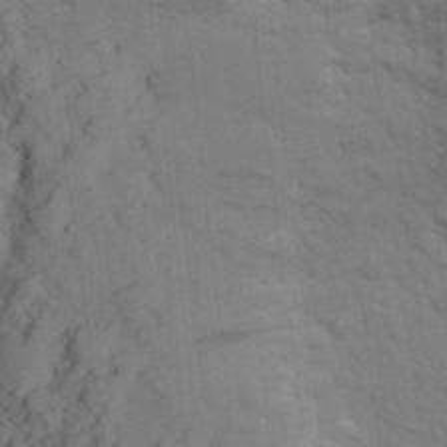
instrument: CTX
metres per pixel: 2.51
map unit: Aa
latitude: 25.1025
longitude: -148.4979
